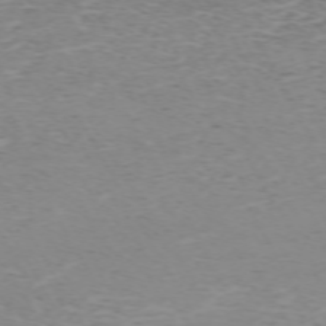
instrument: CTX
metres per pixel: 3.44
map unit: Hpe
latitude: -71.9556
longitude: 13.0298
